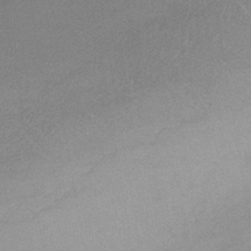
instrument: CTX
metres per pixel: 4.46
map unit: HNhu
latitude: -41.1998
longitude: 92.5385
